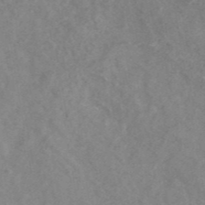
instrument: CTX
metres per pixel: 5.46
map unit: ANa
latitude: 43.5371
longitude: 25.5966
